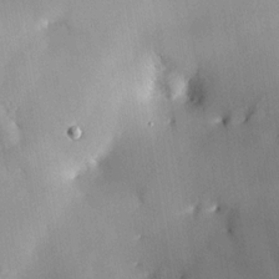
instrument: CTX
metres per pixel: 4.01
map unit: HNhu
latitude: 15.2915
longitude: 12.2929
